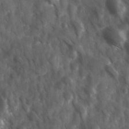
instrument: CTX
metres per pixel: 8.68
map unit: Ave
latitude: 17.4804
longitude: -131.4049
